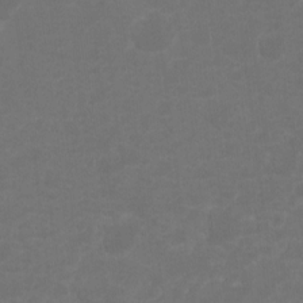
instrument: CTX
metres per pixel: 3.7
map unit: Hto
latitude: -8.2550
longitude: -44.0633
